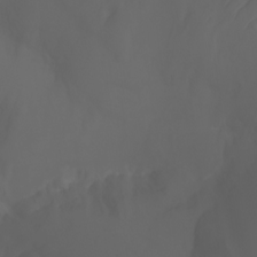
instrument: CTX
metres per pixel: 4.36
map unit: Ht
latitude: -3.5588
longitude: -61.1403
